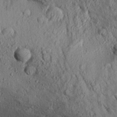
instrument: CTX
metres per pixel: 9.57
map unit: Aa
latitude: 28.8569
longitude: -134.2711
